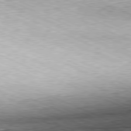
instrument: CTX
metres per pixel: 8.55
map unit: Hpe
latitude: -81.5777
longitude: 11.7100
